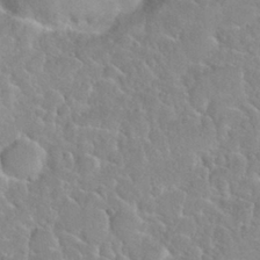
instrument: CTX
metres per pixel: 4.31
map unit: Nhu
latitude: 29.5938
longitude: -52.7624
